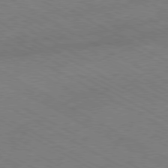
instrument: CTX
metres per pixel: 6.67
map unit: Hpe
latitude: -80.5952
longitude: 17.7478
